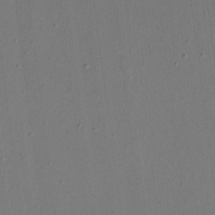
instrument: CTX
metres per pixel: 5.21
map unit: eHh
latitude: 16.0255
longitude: -69.3671
